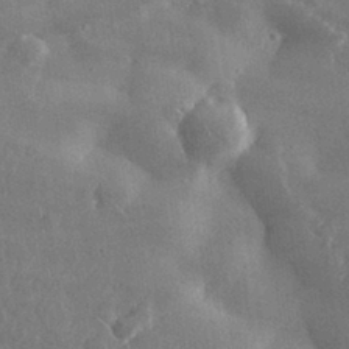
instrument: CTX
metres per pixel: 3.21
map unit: lHvf
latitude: 31.7072
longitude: -88.7247
